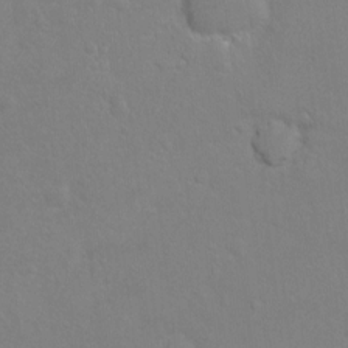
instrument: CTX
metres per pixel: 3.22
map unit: Hto
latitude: -6.4629
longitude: -35.2348
